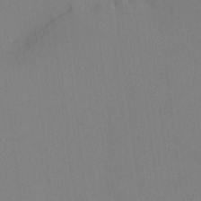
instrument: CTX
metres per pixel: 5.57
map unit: Ht
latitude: -15.0676
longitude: -49.8772
